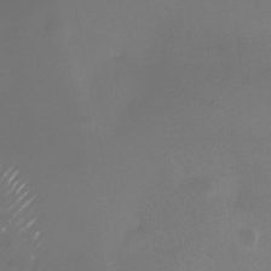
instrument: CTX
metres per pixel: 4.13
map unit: Nhu
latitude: -26.6896
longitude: -73.0837
